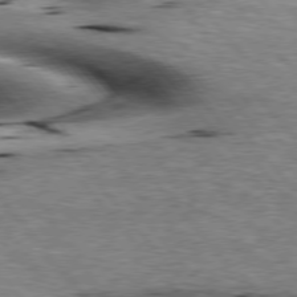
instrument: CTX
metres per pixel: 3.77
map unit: lApd
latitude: 76.2900
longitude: -61.1025
